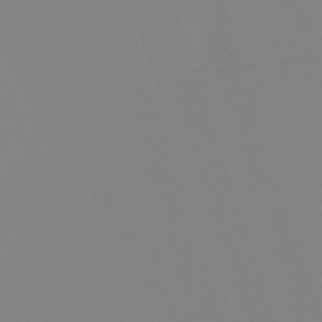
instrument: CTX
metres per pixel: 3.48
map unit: lHb
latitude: -49.1809
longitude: 81.8612
